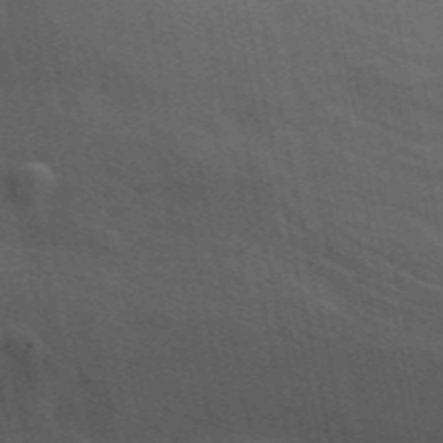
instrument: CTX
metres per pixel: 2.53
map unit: ANa
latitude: 49.4237
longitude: -79.0459
